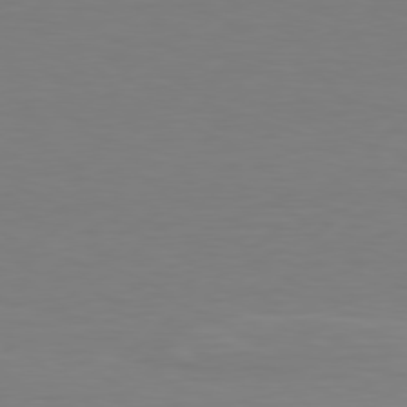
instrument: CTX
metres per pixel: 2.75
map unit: Hpe
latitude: 78.1956
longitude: -121.8773
